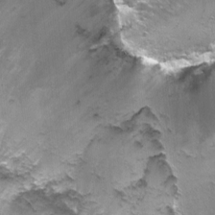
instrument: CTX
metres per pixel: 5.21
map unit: Nhu
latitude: -6.5384
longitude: -44.5734
